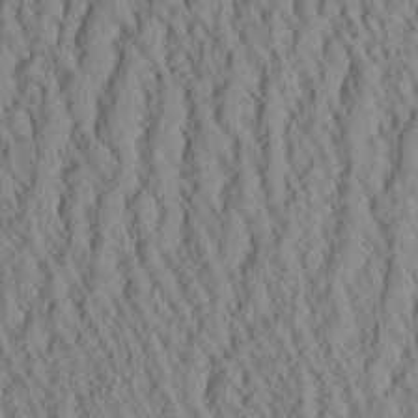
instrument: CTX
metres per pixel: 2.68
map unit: Aa
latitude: 26.1578
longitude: -135.5182
